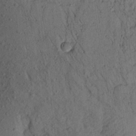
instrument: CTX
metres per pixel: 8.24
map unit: Aa
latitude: 16.1956
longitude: -146.4601
